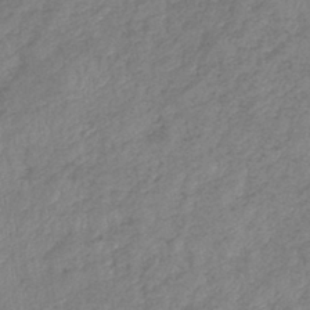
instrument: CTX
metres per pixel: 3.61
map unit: eHb
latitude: -40.9730
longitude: 80.6519
